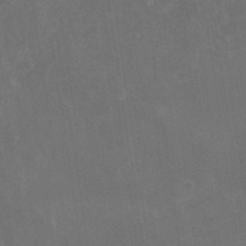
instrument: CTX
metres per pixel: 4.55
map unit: HNhu
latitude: 4.1011
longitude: -1.7071
